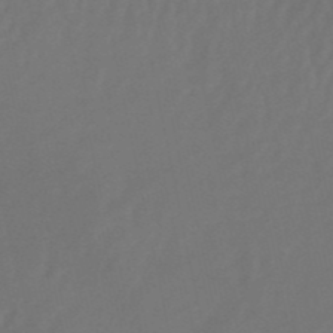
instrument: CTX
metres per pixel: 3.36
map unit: eHb
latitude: -51.3699
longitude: 77.5021
